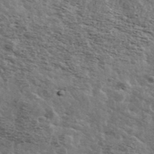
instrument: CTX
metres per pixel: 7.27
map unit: Ave
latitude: 39.7638
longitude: -108.0633
